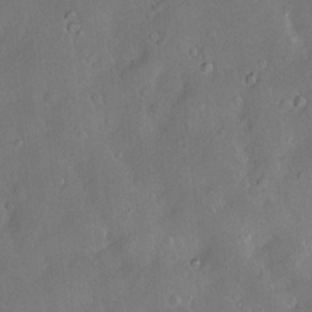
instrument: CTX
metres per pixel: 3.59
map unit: Hve
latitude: -11.3321
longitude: 175.5399
